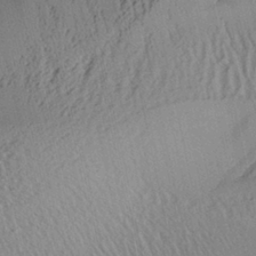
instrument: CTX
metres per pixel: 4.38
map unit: Aa
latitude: 28.5168
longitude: -134.9513
